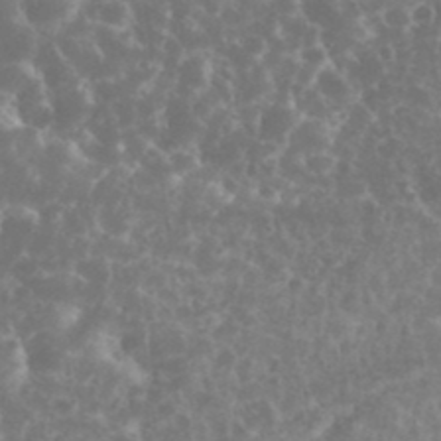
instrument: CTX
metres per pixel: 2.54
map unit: eHh
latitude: 34.7246
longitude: -62.4601
